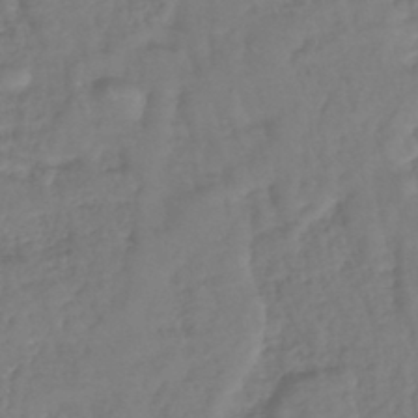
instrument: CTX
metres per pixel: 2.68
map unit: lHb
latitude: -42.3684
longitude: 74.4818
